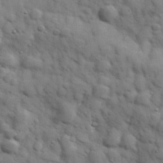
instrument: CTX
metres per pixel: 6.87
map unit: Hve
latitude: 31.7261
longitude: 150.9542
